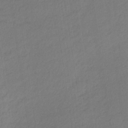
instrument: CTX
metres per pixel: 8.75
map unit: lHb
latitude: -36.9919
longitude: 69.2376
